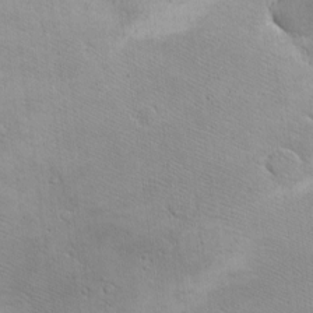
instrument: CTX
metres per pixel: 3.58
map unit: eHh
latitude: -8.1417
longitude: -70.4034
